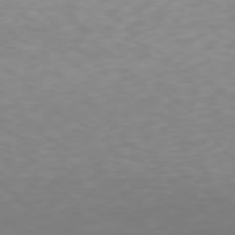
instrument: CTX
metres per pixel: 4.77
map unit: Hpe
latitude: 77.8583
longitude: -167.3103
